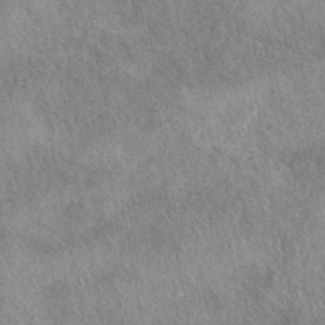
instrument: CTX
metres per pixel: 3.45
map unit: eAb
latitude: 40.0255
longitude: 110.7274
